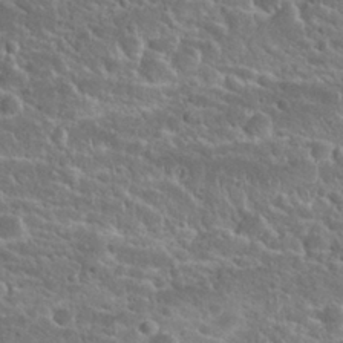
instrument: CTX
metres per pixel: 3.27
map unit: Hto
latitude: 24.9135
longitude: -50.3278
